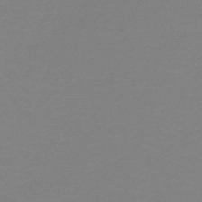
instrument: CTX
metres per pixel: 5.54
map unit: HNb
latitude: -49.1242
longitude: -50.8947
